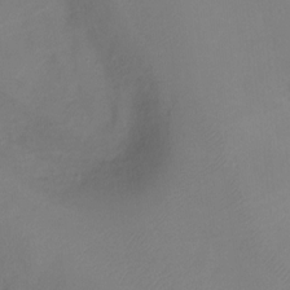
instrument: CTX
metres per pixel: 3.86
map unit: Ht
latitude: 1.0836
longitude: -34.3845
